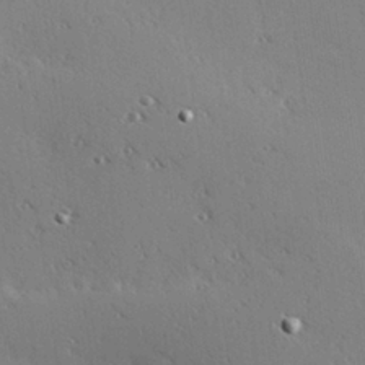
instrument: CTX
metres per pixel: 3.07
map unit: Hve
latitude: 25.8772
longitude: -91.6316
